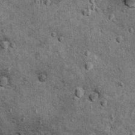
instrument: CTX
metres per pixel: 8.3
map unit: Hto
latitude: 11.9528
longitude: -38.6490
